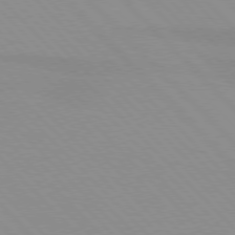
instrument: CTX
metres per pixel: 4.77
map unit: lApd
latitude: 76.4223
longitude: -85.3671
